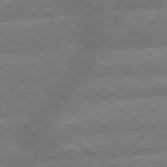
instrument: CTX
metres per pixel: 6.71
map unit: lApd
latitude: 79.7072
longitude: -164.5735
